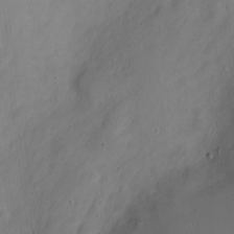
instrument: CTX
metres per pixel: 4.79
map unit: Nve
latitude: -22.4629
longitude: 106.5196
